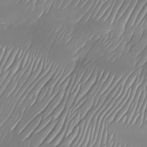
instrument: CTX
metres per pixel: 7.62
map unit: Nhu
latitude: -28.4629
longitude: -62.3468
